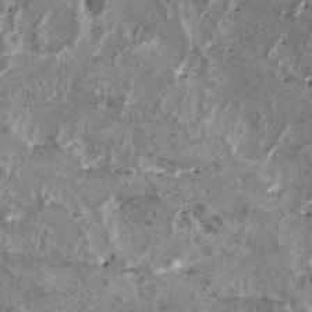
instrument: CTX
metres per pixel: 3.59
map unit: HNhu
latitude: 1.4993
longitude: 5.3698
